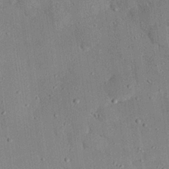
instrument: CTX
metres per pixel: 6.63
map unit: eHh
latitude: 27.4049
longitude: -79.4805
